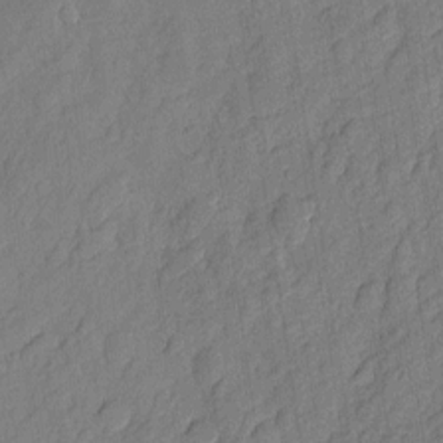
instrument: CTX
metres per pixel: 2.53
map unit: eHh
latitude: 6.3089
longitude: -75.7828
